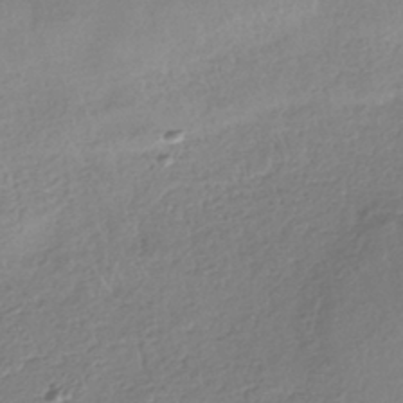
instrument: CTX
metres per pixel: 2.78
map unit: HNhu
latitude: -41.2187
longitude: 99.2565
